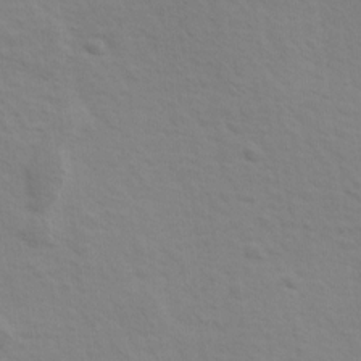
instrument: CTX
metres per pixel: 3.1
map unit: Ave
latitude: 11.3104
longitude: -104.2523
